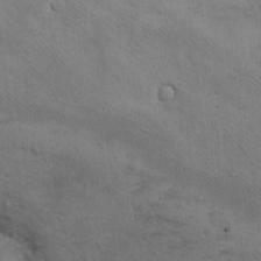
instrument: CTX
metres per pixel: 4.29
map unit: eHh
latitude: -8.6707
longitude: -68.8569
